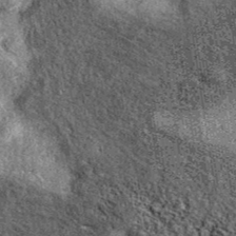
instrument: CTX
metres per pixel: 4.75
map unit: eAb
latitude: 38.8380
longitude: 107.1809
